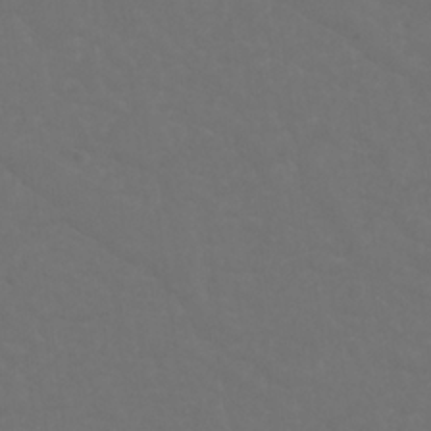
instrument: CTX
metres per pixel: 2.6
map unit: Nhu
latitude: 22.6301
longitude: -65.4048
